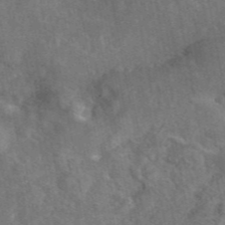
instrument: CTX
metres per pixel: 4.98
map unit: eAb
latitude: 45.6127
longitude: 116.4440
